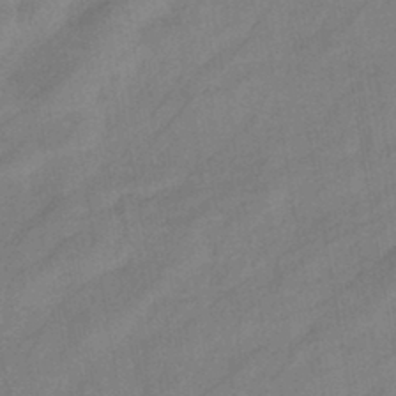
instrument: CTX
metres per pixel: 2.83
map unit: eHb
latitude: -42.4251
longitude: 83.1998
